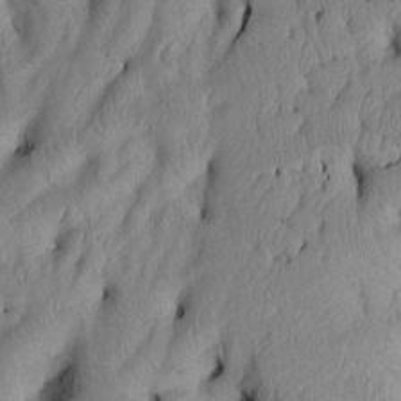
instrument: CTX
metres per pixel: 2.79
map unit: Htu
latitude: 3.0458
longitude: 148.9731
